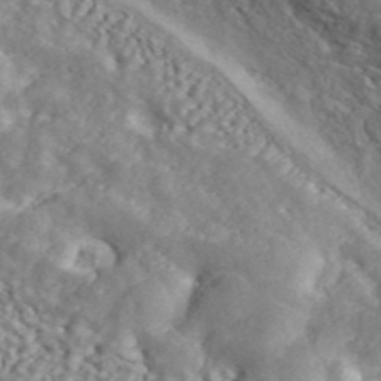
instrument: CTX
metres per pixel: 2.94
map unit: ANa
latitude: 45.6316
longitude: 23.7856
